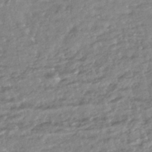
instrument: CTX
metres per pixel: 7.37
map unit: HNhu
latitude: -44.5952
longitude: 96.0472
